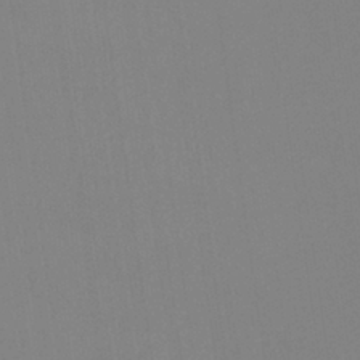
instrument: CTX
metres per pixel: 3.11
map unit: eHb
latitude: -37.5210
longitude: 75.2943
